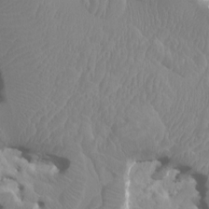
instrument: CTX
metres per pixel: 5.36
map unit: HNhu
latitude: 3.7071
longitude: -2.5923
